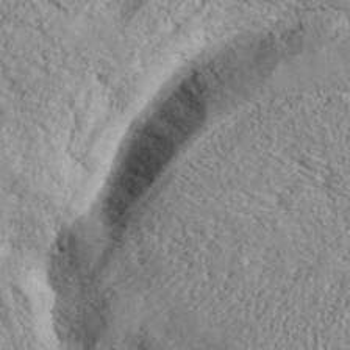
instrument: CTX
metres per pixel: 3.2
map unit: lHvf
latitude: 38.7624
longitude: -89.8206
